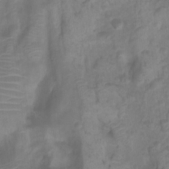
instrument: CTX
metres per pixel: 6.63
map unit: Htu
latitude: 2.3089
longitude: -22.0822
